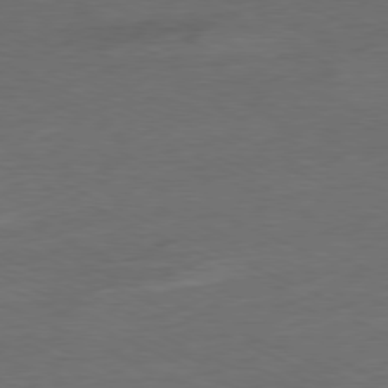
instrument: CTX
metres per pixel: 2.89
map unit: Ap
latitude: -80.0661
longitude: -92.6301
